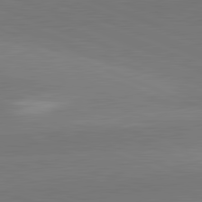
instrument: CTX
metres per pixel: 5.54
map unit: lApd
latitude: 82.1577
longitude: 138.1795
